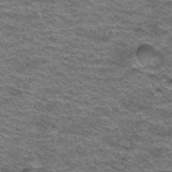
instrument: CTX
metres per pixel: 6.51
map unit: Hto
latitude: 38.2711
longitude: -41.6882
